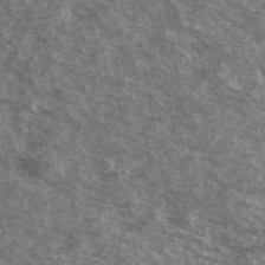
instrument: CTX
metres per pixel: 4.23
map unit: Ave
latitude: 40.4412
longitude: -108.9702
